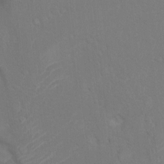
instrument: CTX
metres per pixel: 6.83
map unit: Ht
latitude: 4.0255
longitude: -27.9906
